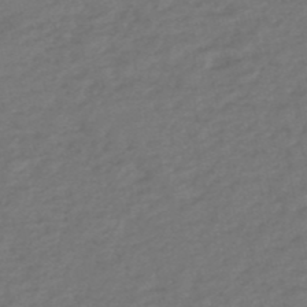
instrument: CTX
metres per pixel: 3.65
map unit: eHh
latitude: -51.8233
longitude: -24.6112
